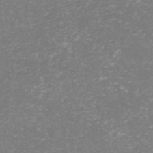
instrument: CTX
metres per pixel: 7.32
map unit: HNhu
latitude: -47.4265
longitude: 29.8422
